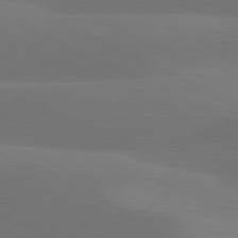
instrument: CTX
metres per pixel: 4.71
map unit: lApd
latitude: 81.0836
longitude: 126.1794
